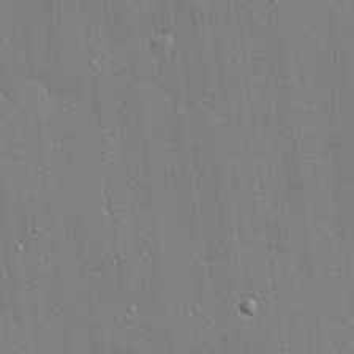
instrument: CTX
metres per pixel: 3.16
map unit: Hve
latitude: 26.3278
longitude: -90.3656
